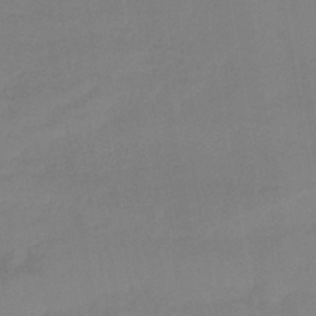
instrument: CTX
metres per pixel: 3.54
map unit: lHb
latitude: -41.4454
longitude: 74.8219
